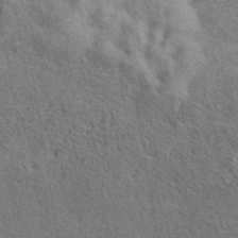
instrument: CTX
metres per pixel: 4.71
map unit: eAb
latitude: 40.6868
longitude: 103.6533
